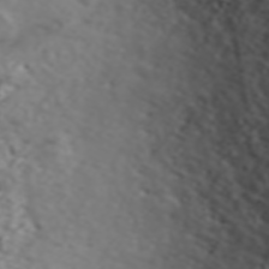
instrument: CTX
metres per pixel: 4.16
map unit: ANa
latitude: 44.9891
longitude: 21.8044
